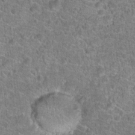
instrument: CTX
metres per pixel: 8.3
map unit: Hto
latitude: 19.5371
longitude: -43.0270
